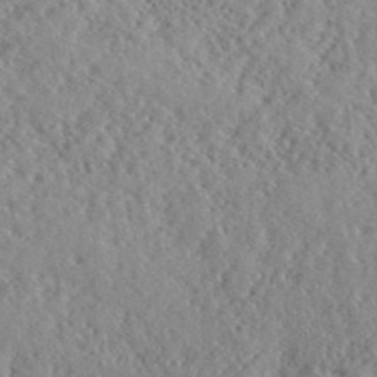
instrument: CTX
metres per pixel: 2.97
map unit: lHvf
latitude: 40.5167
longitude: -88.5168
